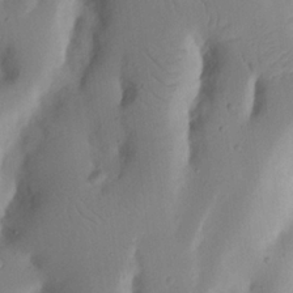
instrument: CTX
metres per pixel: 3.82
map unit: Nhu
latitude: 19.7071
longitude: -74.2523
